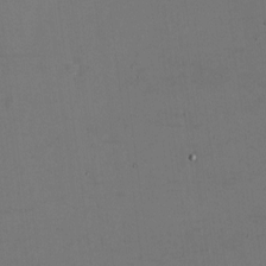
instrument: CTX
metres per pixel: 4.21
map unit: eHh
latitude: -5.4265
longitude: -82.4978
